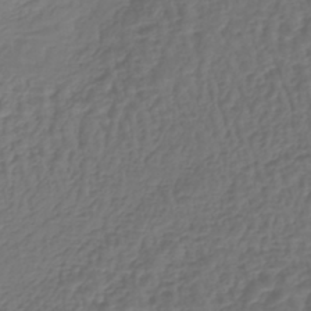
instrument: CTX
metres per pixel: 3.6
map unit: lHb
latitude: -43.3131
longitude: 66.2173
